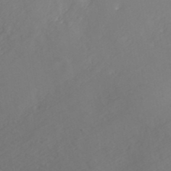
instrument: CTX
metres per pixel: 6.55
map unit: ANa
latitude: 40.1577
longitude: 22.2173
